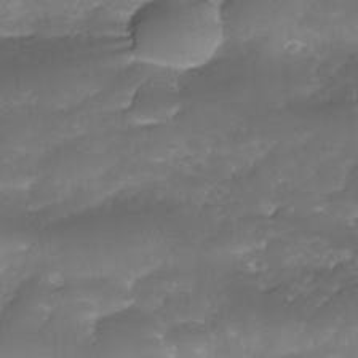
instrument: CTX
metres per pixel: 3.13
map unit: Nhe
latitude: -34.6329
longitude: -146.5357
